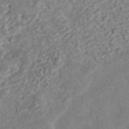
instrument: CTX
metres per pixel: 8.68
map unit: ANa
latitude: 45.8961
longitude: 22.2362
